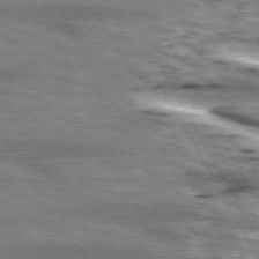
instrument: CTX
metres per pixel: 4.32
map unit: lApd
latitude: 73.7450
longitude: -55.7638
